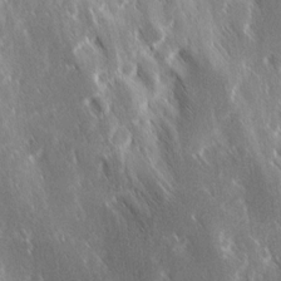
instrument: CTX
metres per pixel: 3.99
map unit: Ave
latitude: 9.2915
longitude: -104.2145
